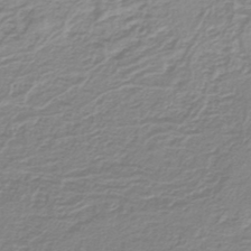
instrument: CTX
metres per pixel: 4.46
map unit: lHb
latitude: -41.6344
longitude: 62.4251
